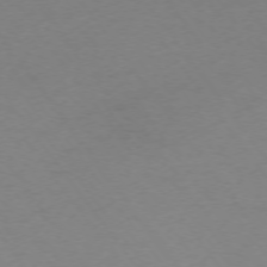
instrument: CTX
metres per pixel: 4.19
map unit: Ap
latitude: -74.7841
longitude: -73.1593
